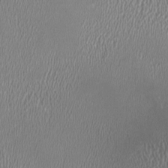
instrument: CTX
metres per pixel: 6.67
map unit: HNhu
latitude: -0.2173
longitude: -1.1403
